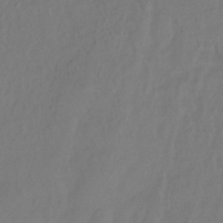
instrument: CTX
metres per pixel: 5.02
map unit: HNhu
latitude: -41.5588
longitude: 101.8800
